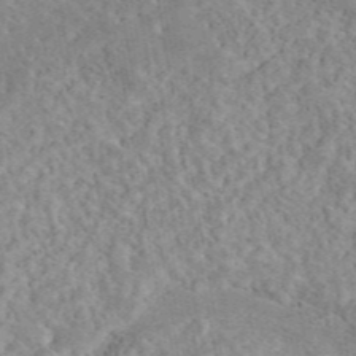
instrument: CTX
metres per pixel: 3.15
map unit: eAb
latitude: 44.3656
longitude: 116.1794
